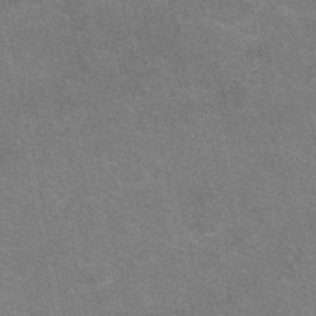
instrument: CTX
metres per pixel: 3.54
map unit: eAb
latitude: 47.7450
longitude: 114.6896
